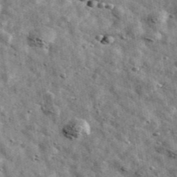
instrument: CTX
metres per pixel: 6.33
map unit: Ave
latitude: 42.8758
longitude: -107.9528
